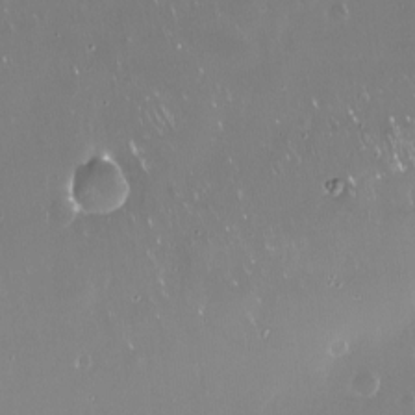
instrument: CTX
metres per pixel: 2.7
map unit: Nve
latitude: -18.6330
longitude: -60.1578
